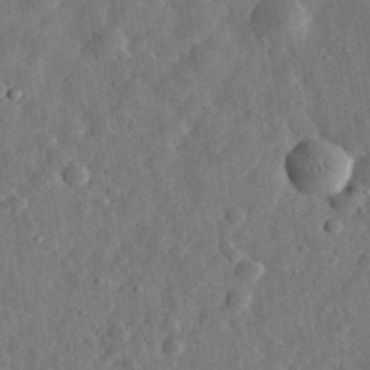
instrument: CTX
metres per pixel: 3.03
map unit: eHh
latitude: 31.9528
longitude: -75.5182
